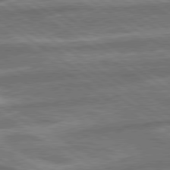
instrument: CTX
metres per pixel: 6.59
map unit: lApd
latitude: 79.4994
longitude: -171.7261
